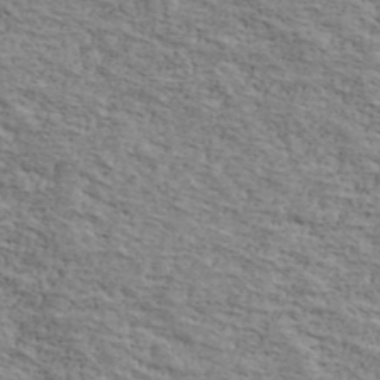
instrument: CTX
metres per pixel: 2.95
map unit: Ave
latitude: 41.5371
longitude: -109.9150
